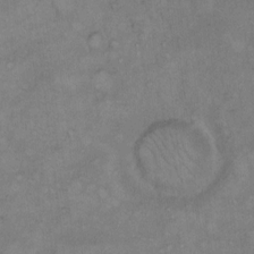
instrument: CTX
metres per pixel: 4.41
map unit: Hto
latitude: 9.8961
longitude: -60.1200
